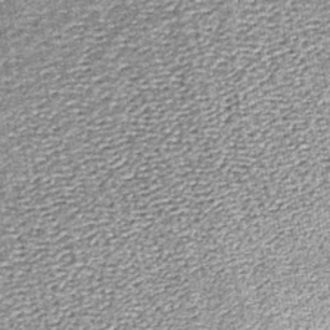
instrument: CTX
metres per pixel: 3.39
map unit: lHb
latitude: -39.9367
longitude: 65.0109
